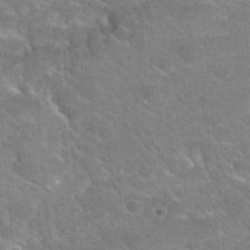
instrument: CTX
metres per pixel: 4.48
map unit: Hto
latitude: 35.7827
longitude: -47.0081
